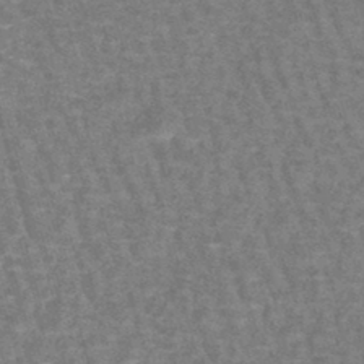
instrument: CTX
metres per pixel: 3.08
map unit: lHb
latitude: -43.4454
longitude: 55.5210
